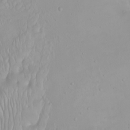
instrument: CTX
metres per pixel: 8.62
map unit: Ht
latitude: -0.8597
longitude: -61.0836
